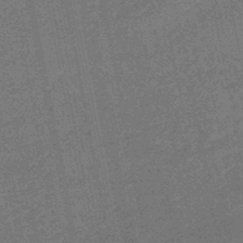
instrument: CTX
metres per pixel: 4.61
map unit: HNhu
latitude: -48.1606
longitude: 99.0864
